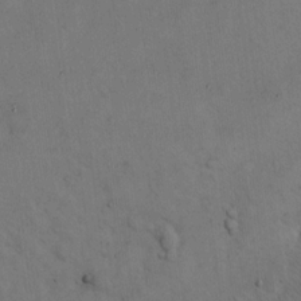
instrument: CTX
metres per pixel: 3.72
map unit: Hto
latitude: 13.5560
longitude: -59.9150
